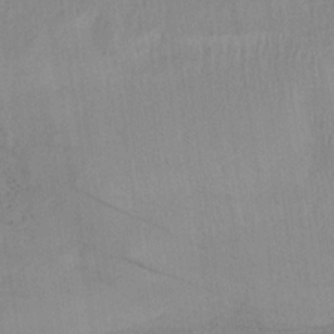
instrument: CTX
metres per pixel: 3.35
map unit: lHb
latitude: -34.2362
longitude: 67.0486
